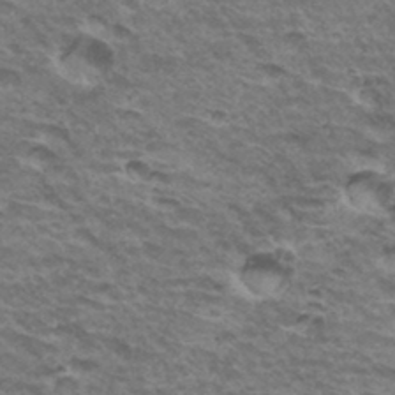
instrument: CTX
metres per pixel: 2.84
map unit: Hto
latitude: 34.2900
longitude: -41.0458
